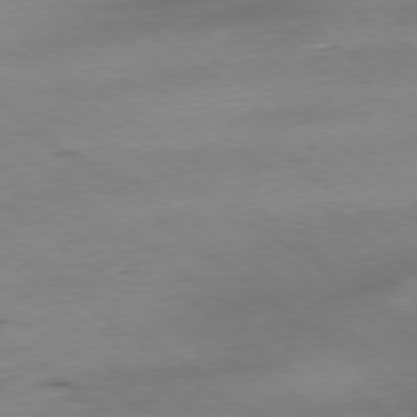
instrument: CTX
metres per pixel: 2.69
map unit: Hpe
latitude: -79.0864
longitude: 11.5021
